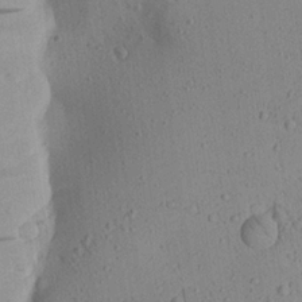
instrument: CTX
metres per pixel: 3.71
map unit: Aa
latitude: 24.4790
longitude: -144.5734
